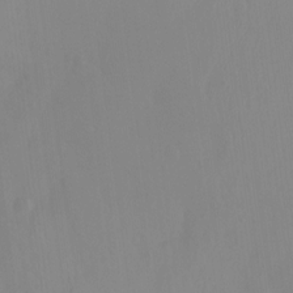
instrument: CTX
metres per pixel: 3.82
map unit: Ht
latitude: -15.1431
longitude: -50.4034
